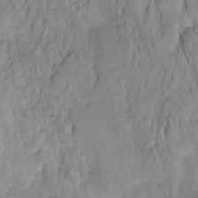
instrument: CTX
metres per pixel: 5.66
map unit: HNhu
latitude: -27.0864
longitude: 74.1984
